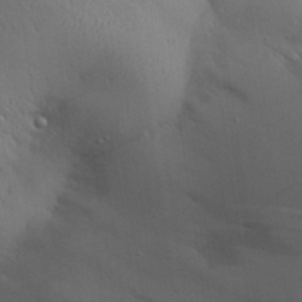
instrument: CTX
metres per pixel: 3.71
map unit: Aa
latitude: 30.6680
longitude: -144.9136
